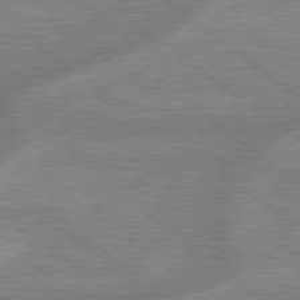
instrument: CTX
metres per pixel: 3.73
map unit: Hpe
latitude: 78.6491
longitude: -159.3104
